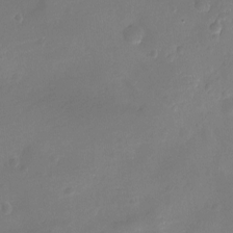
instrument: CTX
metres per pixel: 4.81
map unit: Ht
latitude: -10.0472
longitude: -20.9703
